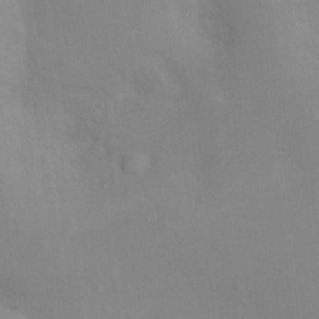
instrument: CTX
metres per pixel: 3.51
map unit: Nhu
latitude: 13.1970
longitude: -27.7450
